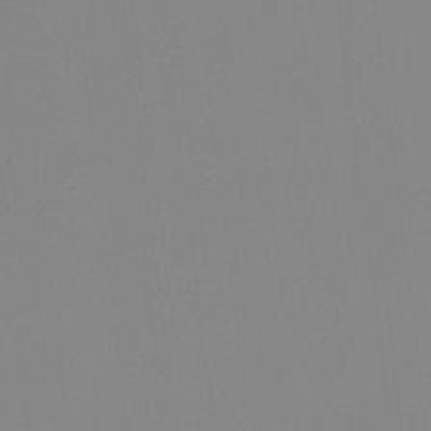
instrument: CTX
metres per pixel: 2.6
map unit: Hto
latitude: -8.1228
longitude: -51.5749
